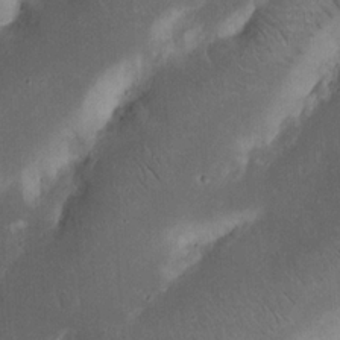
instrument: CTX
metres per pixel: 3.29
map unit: Nhu
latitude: 18.8002
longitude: -74.5357
